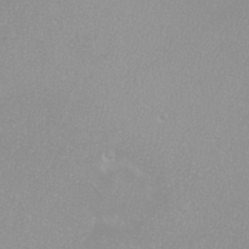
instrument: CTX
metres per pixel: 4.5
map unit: eHh
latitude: -8.1984
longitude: -70.9136
